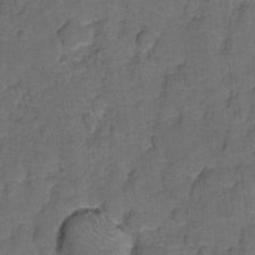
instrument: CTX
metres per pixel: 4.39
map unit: Hto
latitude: 5.1781
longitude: -31.5938
